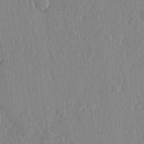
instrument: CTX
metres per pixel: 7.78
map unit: lHvf
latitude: 17.1592
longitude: -115.9717
